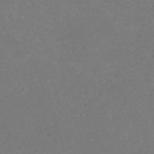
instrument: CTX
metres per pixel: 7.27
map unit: Nve
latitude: -58.8030
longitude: 60.5763
